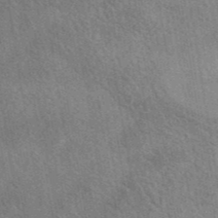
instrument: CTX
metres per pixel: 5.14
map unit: eAb
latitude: 42.3278
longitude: 110.2550
